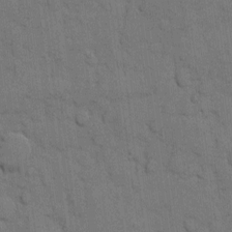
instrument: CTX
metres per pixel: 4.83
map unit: eHh
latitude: 7.8583
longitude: -65.5371
